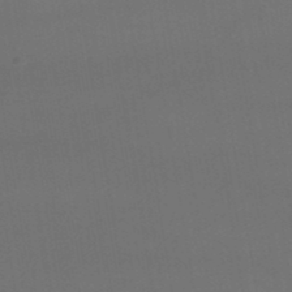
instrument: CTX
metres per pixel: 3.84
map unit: lHb
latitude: -47.0297
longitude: 67.6533
